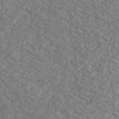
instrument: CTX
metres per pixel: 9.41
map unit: Ave
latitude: 41.1781
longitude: -110.3279
